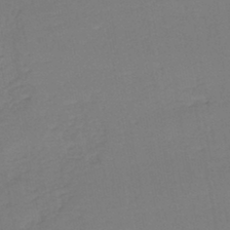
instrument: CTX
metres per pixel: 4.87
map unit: eHh
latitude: -44.6896
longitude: -29.2915
